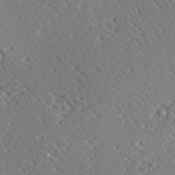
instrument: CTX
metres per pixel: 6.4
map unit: Ave
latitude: 18.4223
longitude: -139.8772
